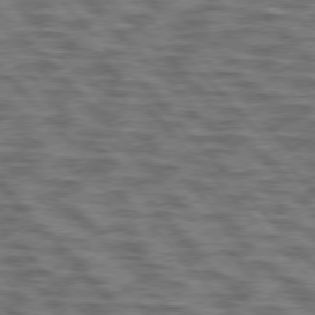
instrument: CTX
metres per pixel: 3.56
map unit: lApd
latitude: 76.4223
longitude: -70.3089
